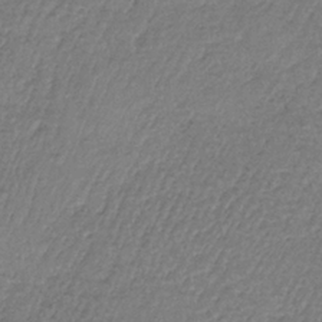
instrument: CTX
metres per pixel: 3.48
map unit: HNb
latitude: -34.1606
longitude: 62.9730
